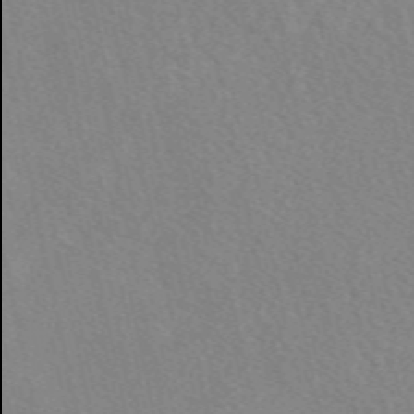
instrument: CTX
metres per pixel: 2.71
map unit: eAb
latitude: 49.5371
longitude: 118.0094
